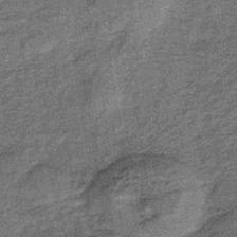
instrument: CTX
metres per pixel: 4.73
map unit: lHb
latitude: -39.2187
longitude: 66.0850
